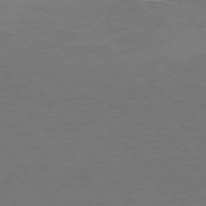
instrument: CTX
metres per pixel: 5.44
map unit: Ap
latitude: -75.8990
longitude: -64.7435
